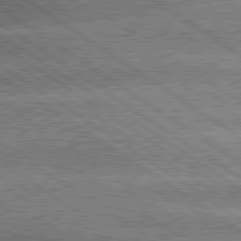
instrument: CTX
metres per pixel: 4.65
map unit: lApd
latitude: 79.8584
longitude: -135.7827
